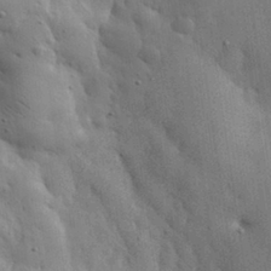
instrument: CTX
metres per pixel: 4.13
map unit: eHh
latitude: 31.2726
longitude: -73.2348
